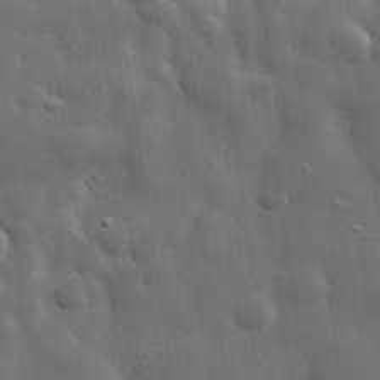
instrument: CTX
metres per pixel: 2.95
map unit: lHvf
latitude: 31.8395
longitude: -88.2712
